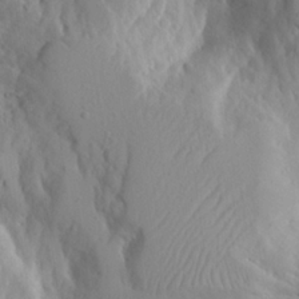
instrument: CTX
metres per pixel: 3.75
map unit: Aa
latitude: 23.2915
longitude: -127.3671
